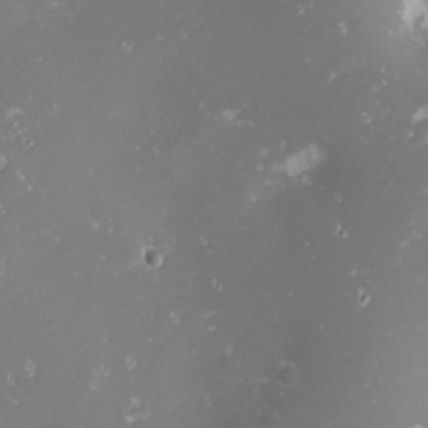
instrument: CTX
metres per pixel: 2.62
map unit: Nhu
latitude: -1.1620
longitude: -81.0647
